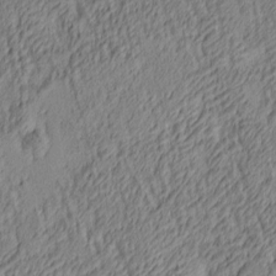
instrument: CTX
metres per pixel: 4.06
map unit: lAa
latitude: 4.2711
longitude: -115.5560
